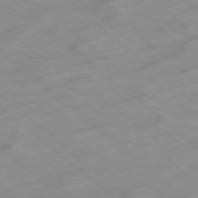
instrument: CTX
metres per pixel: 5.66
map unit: Hpe
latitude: -78.5762
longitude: -17.6883
